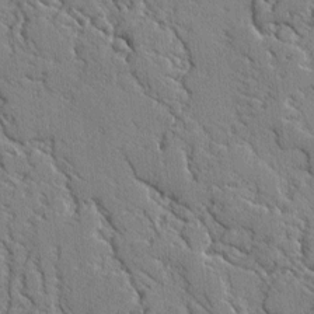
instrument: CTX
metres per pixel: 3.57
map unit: lAvf
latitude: -2.4628
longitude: -108.9702
